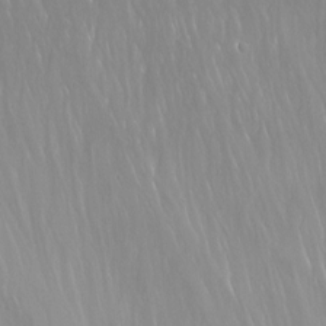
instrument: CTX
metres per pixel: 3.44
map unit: Nhu
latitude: -14.2362
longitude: -62.4223
